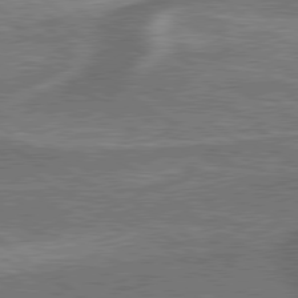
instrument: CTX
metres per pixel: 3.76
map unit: lApd
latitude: 79.6127
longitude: 173.5399
